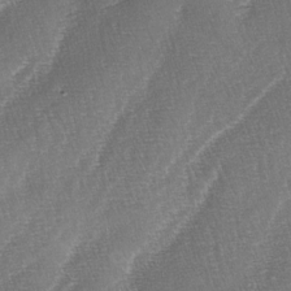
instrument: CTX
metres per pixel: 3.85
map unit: lAa
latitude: -4.0850
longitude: -129.0269
